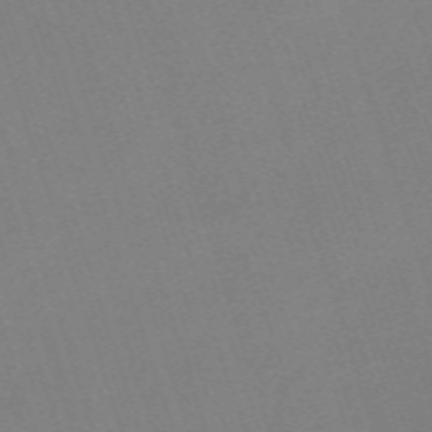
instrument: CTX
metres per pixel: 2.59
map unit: eHh
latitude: -62.6140
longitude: 50.4629
